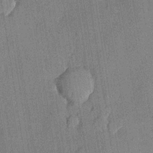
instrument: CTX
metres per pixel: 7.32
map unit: lHvf
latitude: 21.1592
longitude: 145.1053
